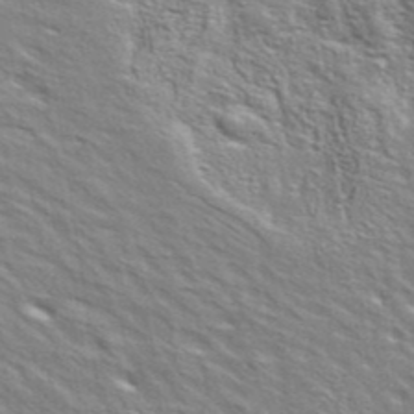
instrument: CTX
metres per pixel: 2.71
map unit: ANa
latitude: 40.6868
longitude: 29.4832
